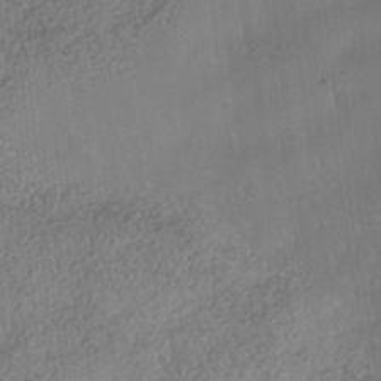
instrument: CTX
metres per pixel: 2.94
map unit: Nhe
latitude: -38.6519
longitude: -148.5357
